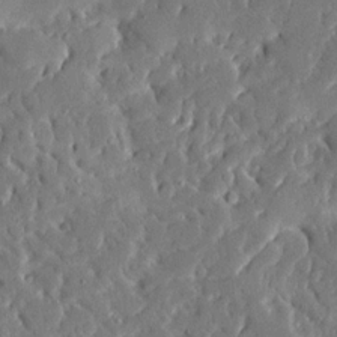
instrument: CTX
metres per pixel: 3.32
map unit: Ave
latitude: 16.6302
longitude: -140.5356
